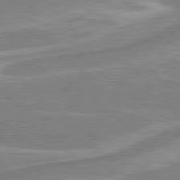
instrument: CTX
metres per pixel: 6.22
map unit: lApd
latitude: 80.0822
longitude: -178.2523
